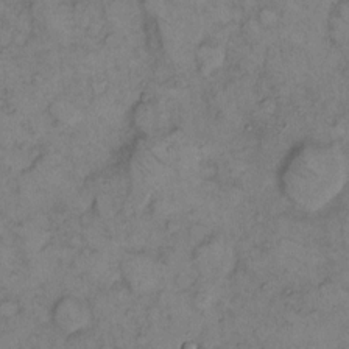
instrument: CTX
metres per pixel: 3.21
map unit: eHh
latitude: 9.5560
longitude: -62.1767
